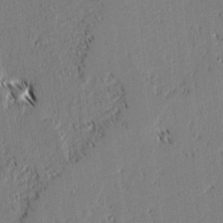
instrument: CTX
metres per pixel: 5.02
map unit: lAvf
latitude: 2.1389
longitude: -106.5357
